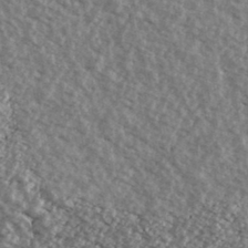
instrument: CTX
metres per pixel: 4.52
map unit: Ave
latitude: 39.5938
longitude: -111.1025
